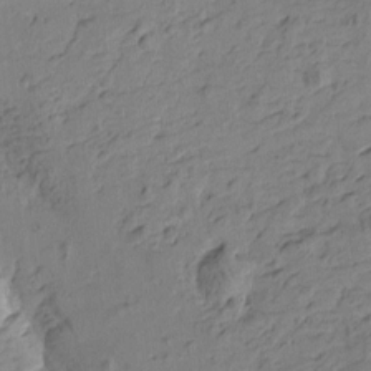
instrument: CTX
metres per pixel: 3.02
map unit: Htu
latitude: -3.8422
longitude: -176.6490
